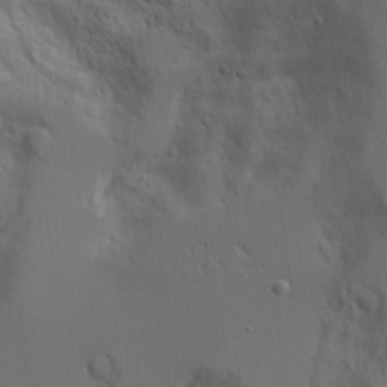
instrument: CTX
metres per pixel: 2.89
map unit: Aa
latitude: 18.1577
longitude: -124.9513
